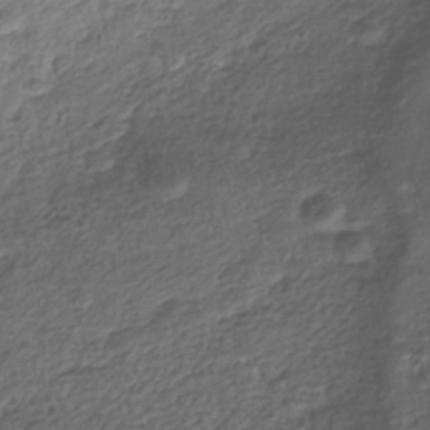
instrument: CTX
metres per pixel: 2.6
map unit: Nhe
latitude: -41.8422
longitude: -111.4616
